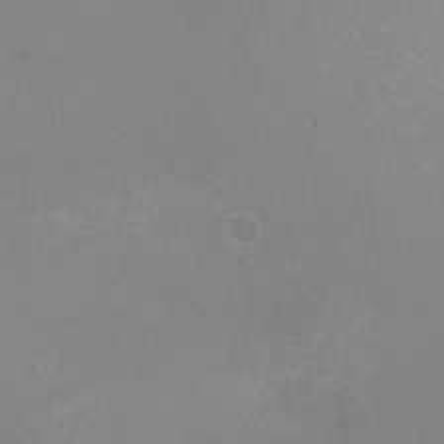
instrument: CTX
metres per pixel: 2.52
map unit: HNhu
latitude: -1.1054
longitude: -2.1011
